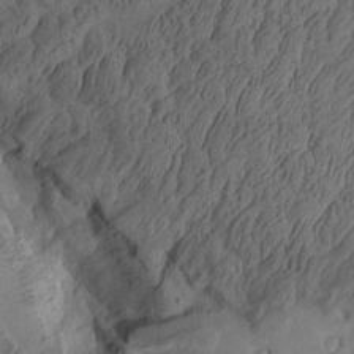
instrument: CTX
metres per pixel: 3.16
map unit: Aa
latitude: 9.0270
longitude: -127.1970
